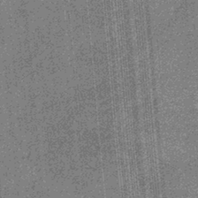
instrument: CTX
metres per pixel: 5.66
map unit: eHb
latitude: -32.7652
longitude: 73.8989
